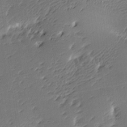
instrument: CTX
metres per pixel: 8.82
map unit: lAa
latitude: -10.8219
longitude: -124.8569
